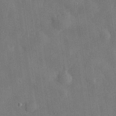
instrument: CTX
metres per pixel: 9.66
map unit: eHh
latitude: 30.8002
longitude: -77.4237
